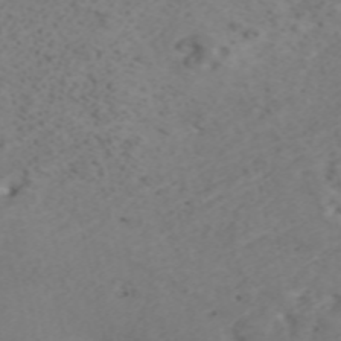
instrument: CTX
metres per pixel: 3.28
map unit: ANa
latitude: 42.1200
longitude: 33.4644
